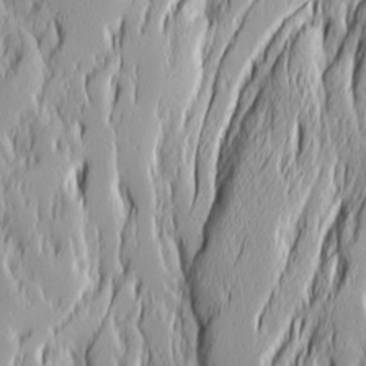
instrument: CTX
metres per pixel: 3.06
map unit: Ave
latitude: 14.2901
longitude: -132.2334
